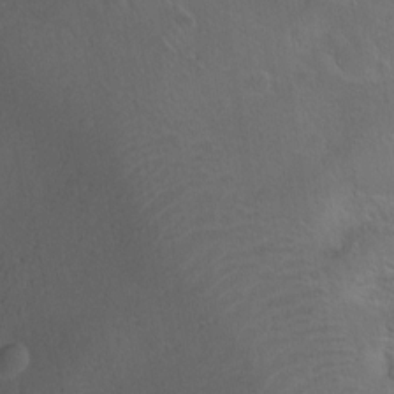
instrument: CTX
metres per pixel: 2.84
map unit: Ht
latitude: -0.1417
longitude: -45.4048
